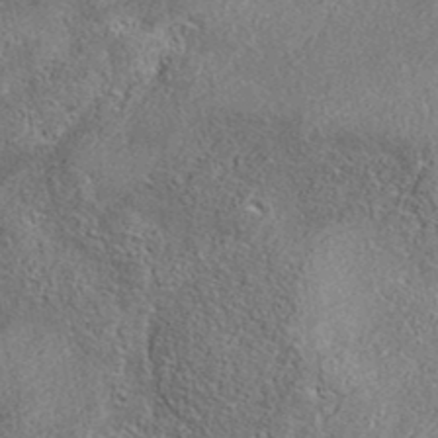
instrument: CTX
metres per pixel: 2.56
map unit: eAb
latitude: 36.9136
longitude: 112.7841
